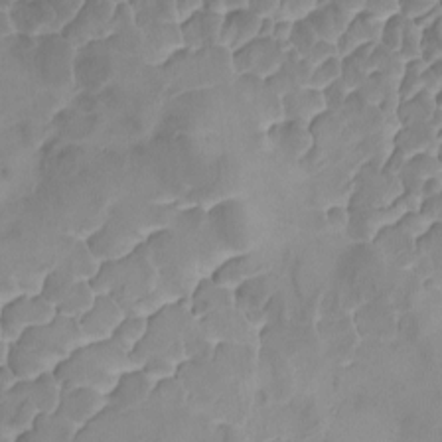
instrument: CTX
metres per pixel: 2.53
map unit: Ave
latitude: -8.5574
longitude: -122.3656
